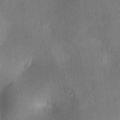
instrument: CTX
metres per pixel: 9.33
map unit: lAa
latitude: 3.3292
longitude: -117.4426
